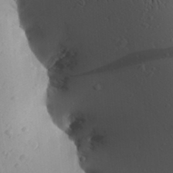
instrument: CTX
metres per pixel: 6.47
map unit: Aa
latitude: 25.3670
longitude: -149.1970
